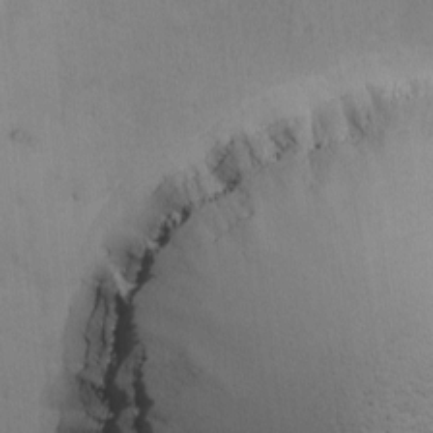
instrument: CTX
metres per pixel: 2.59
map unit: Ave
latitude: -7.0864
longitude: -121.0081
